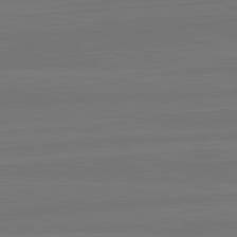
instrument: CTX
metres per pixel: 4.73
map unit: lApd
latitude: 82.1766
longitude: -179.0459
